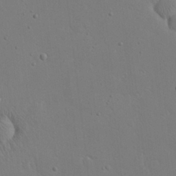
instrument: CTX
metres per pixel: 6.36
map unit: eHh
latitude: 20.1389
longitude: -71.0836
